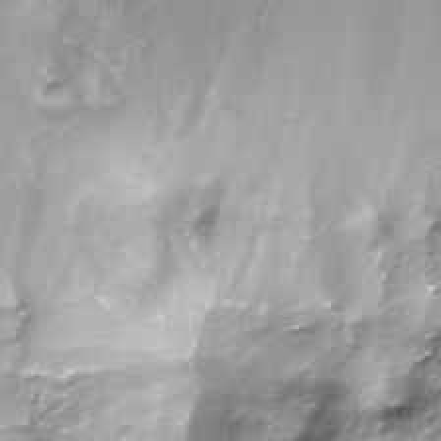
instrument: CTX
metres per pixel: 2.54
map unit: Nhe
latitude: -32.0661
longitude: -93.1403
